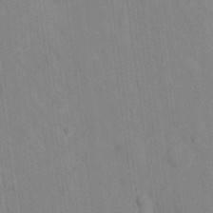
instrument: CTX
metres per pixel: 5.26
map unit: Nhu
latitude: 13.4804
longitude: -36.1200
